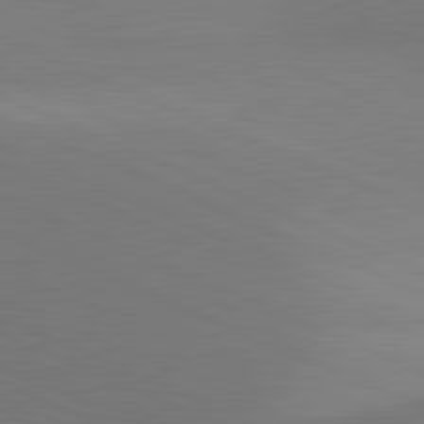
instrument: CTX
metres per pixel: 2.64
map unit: lApd
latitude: 81.4426
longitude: 136.4251
